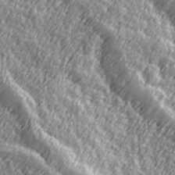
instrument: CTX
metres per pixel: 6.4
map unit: Hve
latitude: 32.1389
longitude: 149.8234
